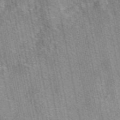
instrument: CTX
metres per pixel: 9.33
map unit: eAb
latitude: 49.8016
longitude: 114.7085
